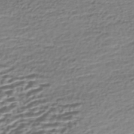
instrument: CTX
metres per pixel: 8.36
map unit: Nhe
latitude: -46.4251
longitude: -173.1214
